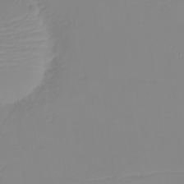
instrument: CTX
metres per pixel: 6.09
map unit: eHh
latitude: -5.9367
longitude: -84.6302
